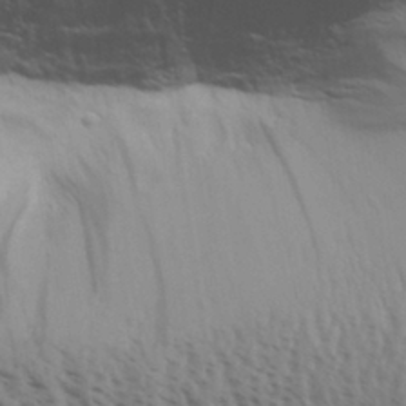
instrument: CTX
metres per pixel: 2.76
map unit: Aa
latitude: 30.6113
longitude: -134.8380
